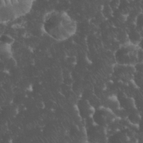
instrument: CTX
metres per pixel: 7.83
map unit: eHh
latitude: 33.9150
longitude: -65.1781
